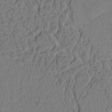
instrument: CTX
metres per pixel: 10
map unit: Ht
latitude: 9.9528
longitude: -74.9892
